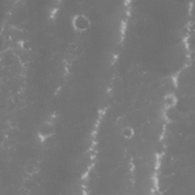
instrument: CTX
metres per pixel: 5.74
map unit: Nhu
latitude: 27.0648
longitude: -60.6490
